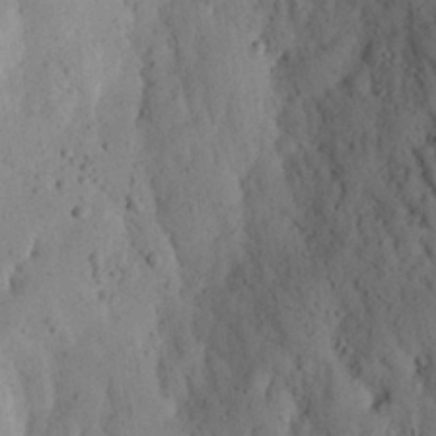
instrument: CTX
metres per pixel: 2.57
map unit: eHh
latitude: 26.0633
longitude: -80.1767
